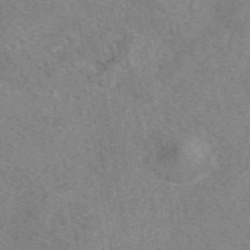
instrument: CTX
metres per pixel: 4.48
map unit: eAb
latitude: 48.9136
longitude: 110.5951
